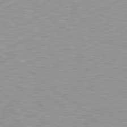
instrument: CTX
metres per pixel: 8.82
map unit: lApd
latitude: 79.3482
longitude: -89.1781
